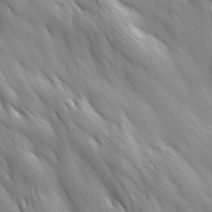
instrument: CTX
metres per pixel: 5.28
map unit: Ave
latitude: 12.8191
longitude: -105.5183
